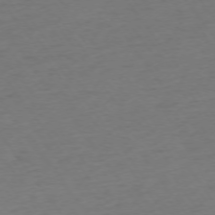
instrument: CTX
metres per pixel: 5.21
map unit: Ap
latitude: -74.6897
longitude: -71.5560
